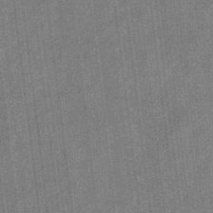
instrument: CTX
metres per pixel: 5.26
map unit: eHb
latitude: -31.3698
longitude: 74.0850
